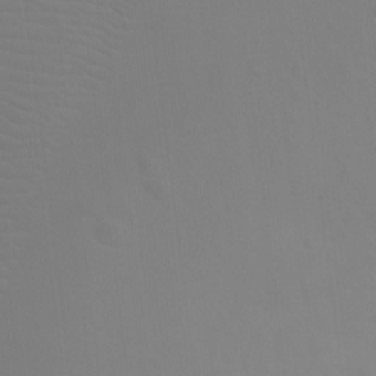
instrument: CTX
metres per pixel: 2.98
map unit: Ht
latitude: -3.2753
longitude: -25.8772
